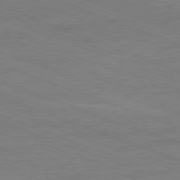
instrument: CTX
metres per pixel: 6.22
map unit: Ap
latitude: -81.5588
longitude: -73.8584
